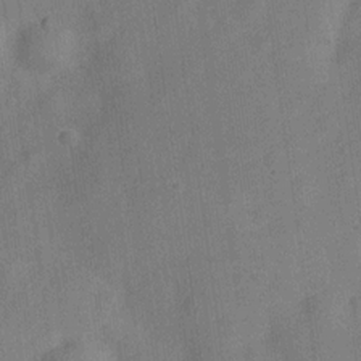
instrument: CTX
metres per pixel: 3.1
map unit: Hve
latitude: -28.4062
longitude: 92.8030
